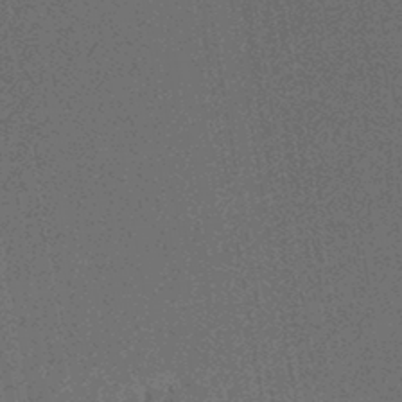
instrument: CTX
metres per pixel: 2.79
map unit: HNhu
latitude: -45.1053
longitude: 99.2376
